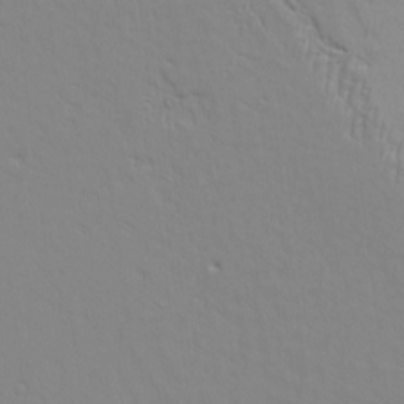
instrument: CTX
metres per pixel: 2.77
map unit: Aa
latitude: 9.4238
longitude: -130.3090
